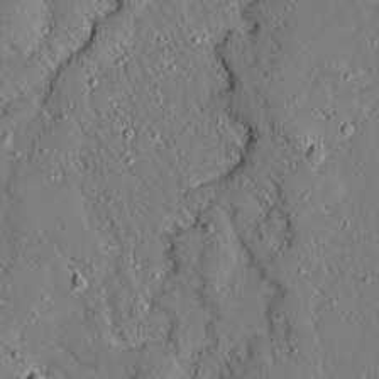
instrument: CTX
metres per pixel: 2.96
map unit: Ave
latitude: 15.4994
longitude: -140.4034
